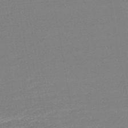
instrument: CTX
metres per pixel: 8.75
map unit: HNb
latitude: -48.1606
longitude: 57.9745
